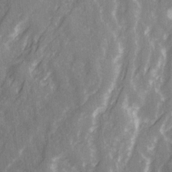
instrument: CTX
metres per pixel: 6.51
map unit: Ave
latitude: 21.2537
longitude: -132.4979
